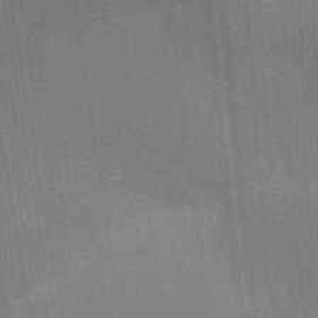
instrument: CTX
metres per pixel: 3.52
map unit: Aa
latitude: 33.0270
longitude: -143.0836
